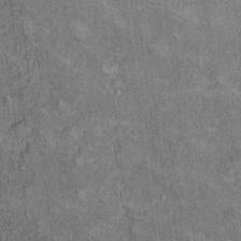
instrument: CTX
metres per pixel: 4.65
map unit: Ht
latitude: 9.4049
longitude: -37.2159
